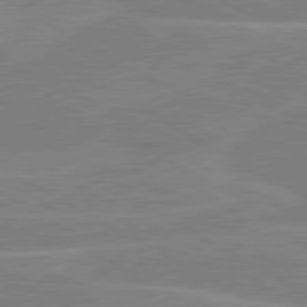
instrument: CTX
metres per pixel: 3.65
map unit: lApd
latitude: 80.7246
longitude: 122.3118
